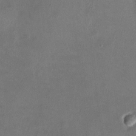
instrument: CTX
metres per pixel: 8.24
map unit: HNhu
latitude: 7.1403
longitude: 9.2943
